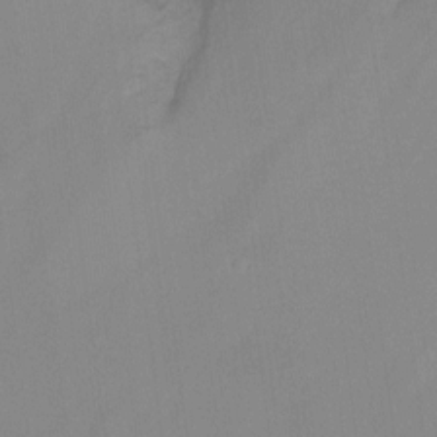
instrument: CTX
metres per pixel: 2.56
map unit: Ht
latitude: -9.9556
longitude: -23.7450
